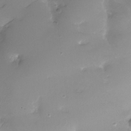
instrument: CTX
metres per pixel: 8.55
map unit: Nhu
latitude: -27.9556
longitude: -59.6505
